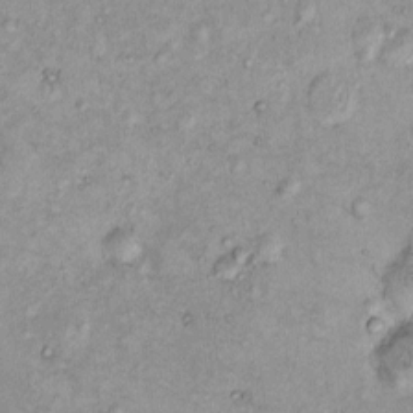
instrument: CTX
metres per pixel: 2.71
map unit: eHh
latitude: -0.2173
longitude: 16.7275
